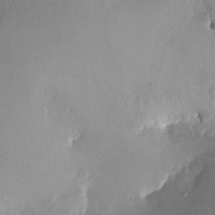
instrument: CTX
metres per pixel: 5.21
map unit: HNhu
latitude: 1.5749
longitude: -4.5168
